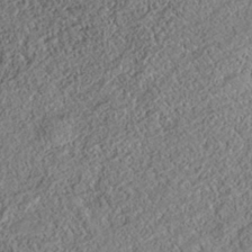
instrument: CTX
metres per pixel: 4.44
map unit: Nhe
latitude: -38.4818
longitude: 137.9367
